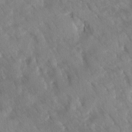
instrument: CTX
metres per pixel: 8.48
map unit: Ave
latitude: -10.6141
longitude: -118.3656
